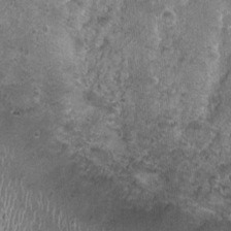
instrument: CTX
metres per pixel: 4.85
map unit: Nhu
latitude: 0.9702
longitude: -16.0444
